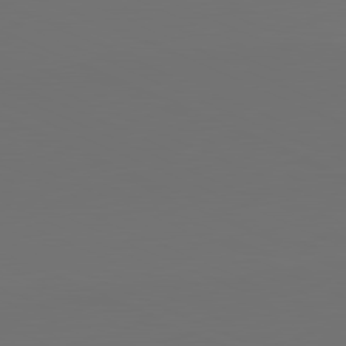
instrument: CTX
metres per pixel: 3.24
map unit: lApd
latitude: 81.7072
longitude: 147.9745
